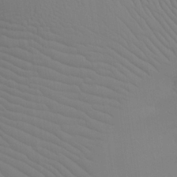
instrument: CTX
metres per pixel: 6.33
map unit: Nhu
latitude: 21.4616
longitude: -73.4994
